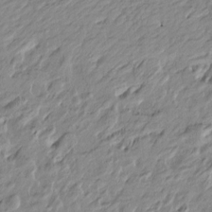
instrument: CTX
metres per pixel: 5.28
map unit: Htu
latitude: -6.7274
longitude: 174.9352
